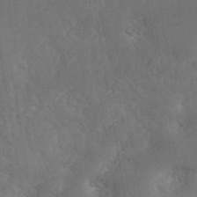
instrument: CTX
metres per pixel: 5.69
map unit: ANa
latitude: 41.4993
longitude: 51.2564
